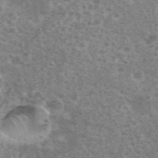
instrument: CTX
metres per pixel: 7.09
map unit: eHh
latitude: 35.5371
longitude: -59.8961
